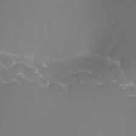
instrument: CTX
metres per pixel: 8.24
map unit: Nhu
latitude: -8.3873
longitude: -94.3845
